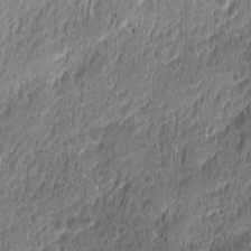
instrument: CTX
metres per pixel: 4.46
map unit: Ave
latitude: -10.4818
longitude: -119.8772
